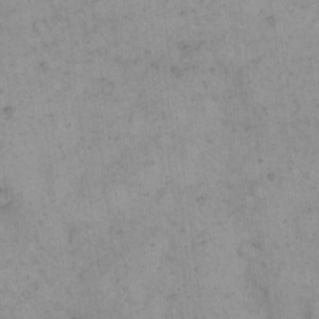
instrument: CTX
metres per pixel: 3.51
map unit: eHh
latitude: 15.4805
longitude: -66.1955
